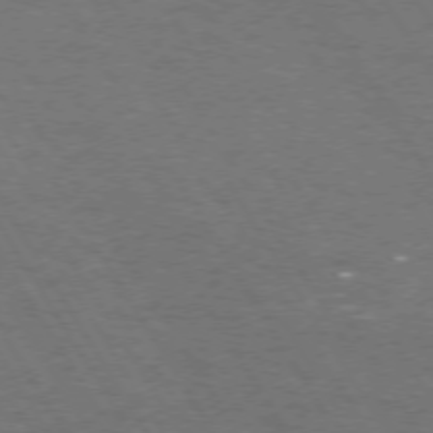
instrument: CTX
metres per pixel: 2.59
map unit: Hpe
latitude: 72.5735
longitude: -124.7813
